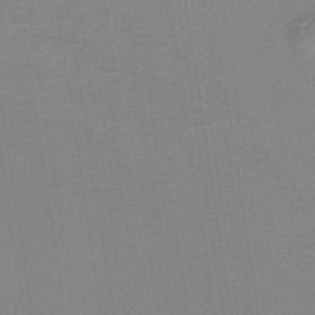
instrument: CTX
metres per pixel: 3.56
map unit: lHb
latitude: -41.1620
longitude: 53.2565
